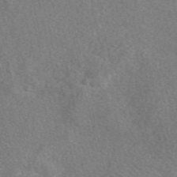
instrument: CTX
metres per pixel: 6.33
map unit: eAb
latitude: 49.2537
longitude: 112.0850
